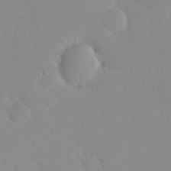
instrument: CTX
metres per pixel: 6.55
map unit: HNhu
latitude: 6.7057
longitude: 12.9542
